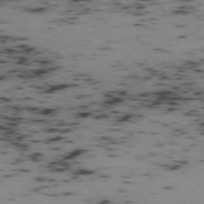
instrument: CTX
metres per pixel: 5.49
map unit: Hpe
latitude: -74.5007
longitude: 8.1606
